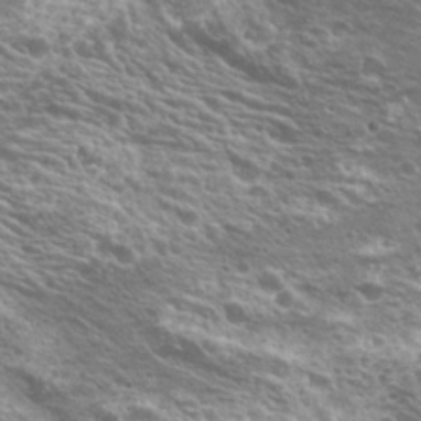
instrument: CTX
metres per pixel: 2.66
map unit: Hto
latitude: 21.5560
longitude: -31.3482
